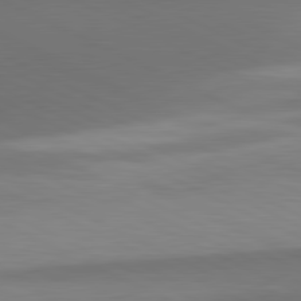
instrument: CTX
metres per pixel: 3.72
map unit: lApd
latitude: 81.2915
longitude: 138.2173
